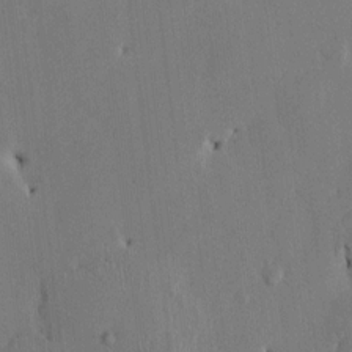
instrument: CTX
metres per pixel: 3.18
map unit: HNhu
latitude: 1.1214
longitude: -5.4615
